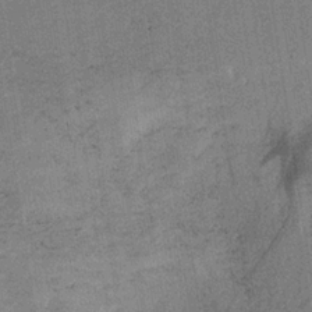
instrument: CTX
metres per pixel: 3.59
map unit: HNb
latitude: -32.6708
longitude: 62.7274
